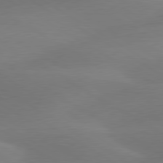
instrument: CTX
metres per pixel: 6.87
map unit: lApd
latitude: 79.9528
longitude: -88.4412
